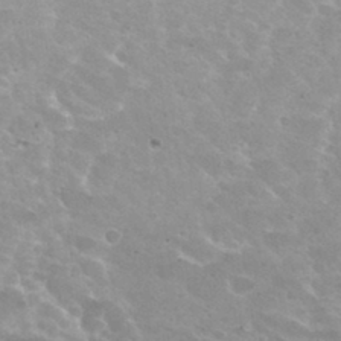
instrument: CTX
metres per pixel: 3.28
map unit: Hto
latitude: 32.8758
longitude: -43.7072
